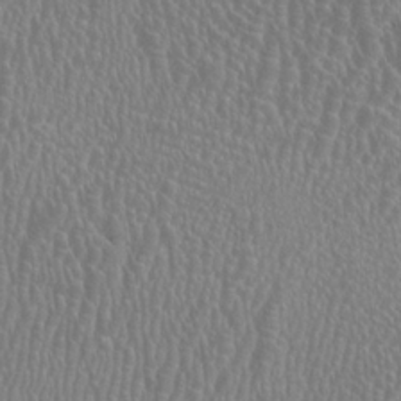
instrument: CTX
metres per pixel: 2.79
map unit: HNhu
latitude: -1.3321
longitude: 2.4817
